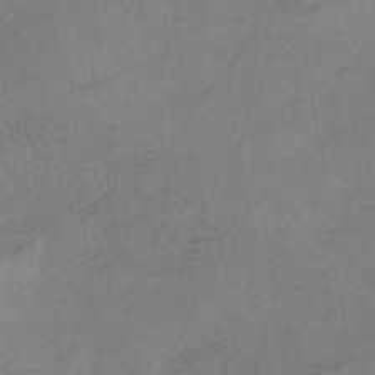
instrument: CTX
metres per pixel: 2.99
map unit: HNb
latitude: -32.7275
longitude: 63.3887
